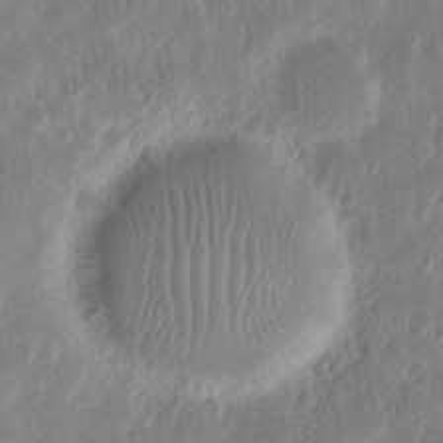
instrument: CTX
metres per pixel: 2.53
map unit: eHh
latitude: 13.0459
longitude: -72.7625
